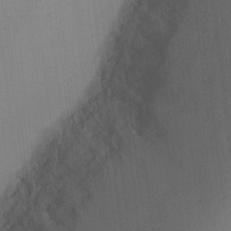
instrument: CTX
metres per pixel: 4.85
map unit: Ht
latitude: -6.7652
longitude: -26.0633
